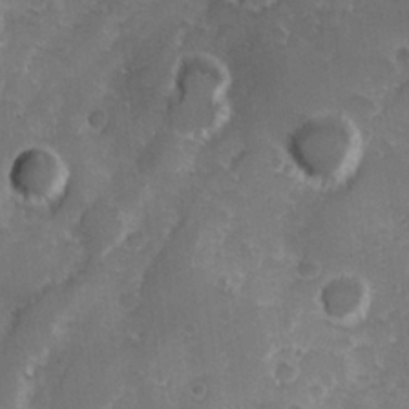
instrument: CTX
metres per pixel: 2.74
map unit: Hve
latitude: 24.2522
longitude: 146.4818
